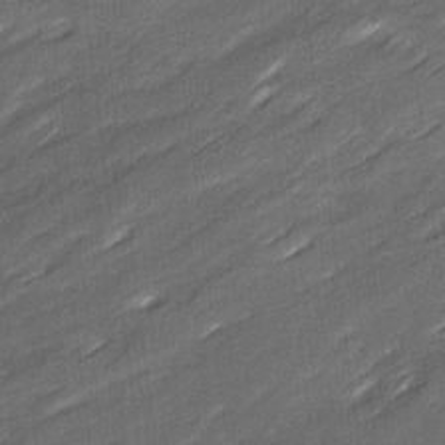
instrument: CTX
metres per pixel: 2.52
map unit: Ave
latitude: 16.5924
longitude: -136.7435
